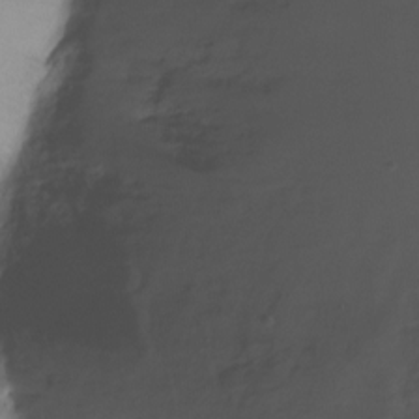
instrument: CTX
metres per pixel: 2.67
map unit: Ht
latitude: -6.5196
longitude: -34.3089
